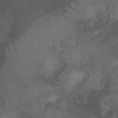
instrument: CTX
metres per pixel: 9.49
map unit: Ht
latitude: 2.1011
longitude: -24.5545
